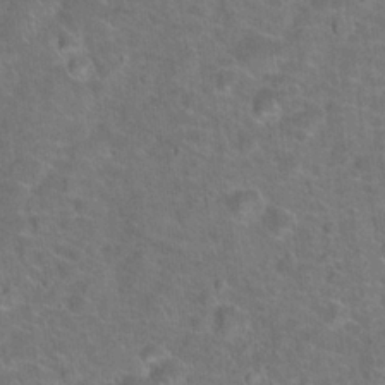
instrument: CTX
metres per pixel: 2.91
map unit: Hto
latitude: 18.7246
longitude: -43.4615
